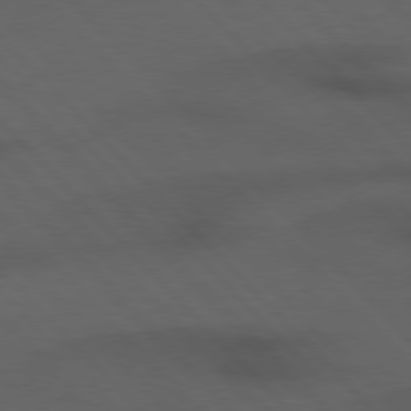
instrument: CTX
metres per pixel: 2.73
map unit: Hpe
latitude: 76.9136
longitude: -155.7261
